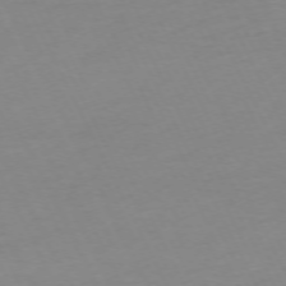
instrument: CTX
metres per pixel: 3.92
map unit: Ap
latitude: -73.6344
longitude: -70.2333
